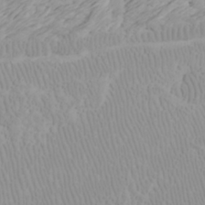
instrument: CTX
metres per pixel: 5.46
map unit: Htu
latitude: -6.6518
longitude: -70.5357
